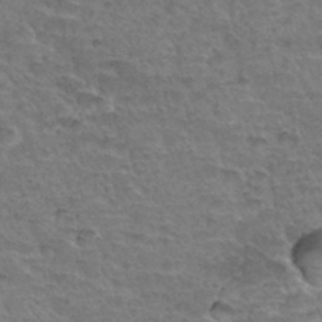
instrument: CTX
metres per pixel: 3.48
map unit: Hto
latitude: 34.9513
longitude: -45.2159
